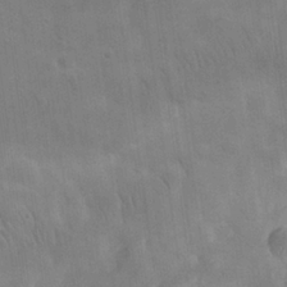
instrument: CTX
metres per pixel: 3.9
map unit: eHh
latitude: 25.9150
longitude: -68.0255
